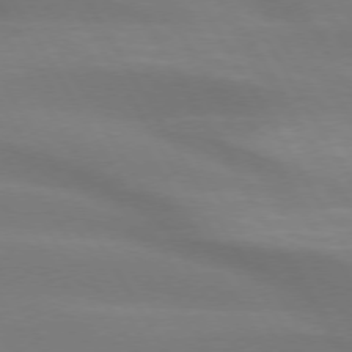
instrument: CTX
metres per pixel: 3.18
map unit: lApd
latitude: 73.7261
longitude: -48.7624
